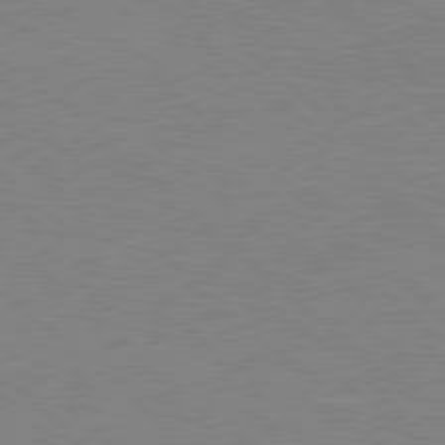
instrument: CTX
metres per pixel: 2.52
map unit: Hpe
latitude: 78.2145
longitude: -123.3104
